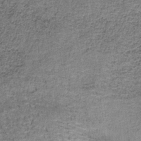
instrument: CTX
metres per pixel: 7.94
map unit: HNb
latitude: -35.5399
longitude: 53.0486
